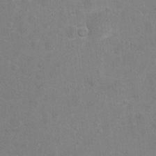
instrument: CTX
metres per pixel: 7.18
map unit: Hto
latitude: -7.3131
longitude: -35.7071
